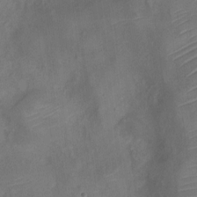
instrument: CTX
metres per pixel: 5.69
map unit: Nve
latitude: -18.6707
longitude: 107.3321
